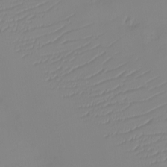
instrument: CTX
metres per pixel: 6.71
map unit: eHh
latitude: -6.4818
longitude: -80.2145
